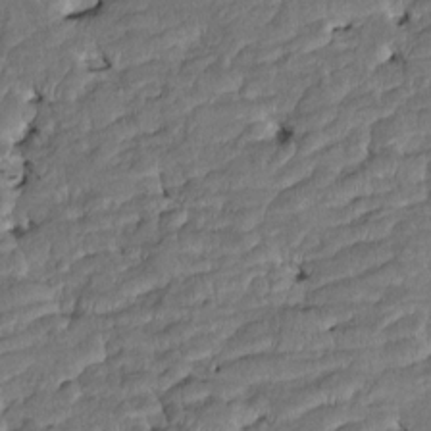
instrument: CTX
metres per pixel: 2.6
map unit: Htu
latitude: -7.1242
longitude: 145.6911
